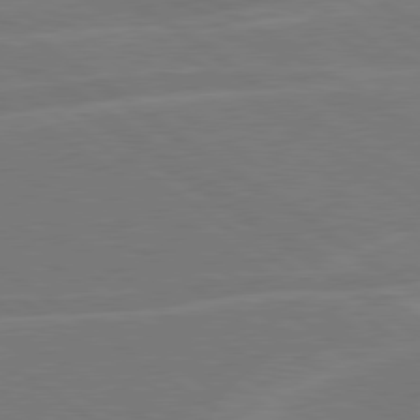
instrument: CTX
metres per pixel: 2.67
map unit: lApd
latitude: 79.6883
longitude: -124.7624
